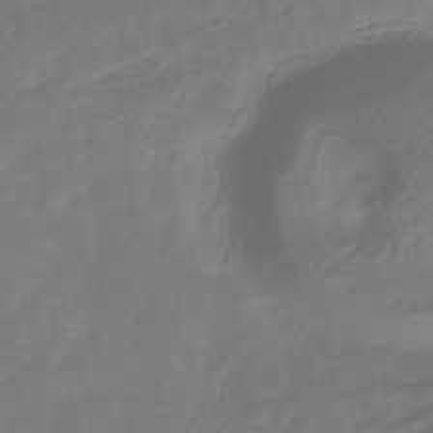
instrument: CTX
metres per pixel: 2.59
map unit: eHb
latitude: -30.5573
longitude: 64.7652
